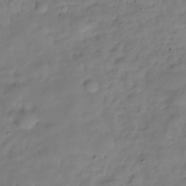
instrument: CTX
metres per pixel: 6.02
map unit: Hve
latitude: -30.0283
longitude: 94.1039
